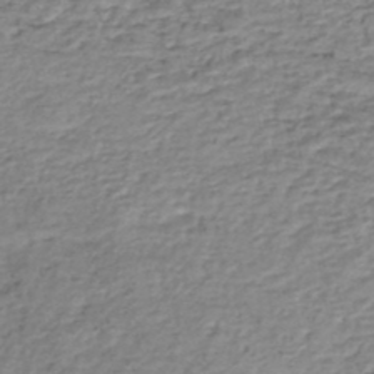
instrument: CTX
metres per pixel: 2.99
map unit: HNhu
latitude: -48.7652
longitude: 30.3117
